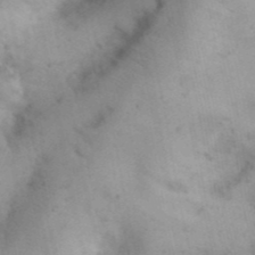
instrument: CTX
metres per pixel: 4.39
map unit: Nhu
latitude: 26.0255
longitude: -70.0633
